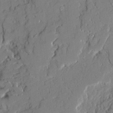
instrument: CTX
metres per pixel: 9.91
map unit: Ave
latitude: 21.9150
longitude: -129.1214
